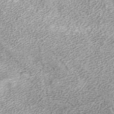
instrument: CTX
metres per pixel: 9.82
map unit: ANa
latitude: 37.3104
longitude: 15.6344
